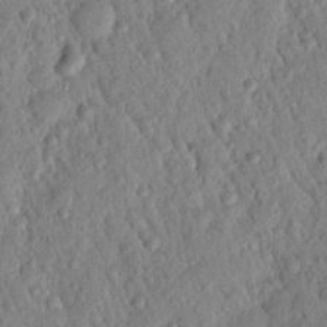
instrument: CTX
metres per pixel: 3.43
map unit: Nhu
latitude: 21.5560
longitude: -77.3670
